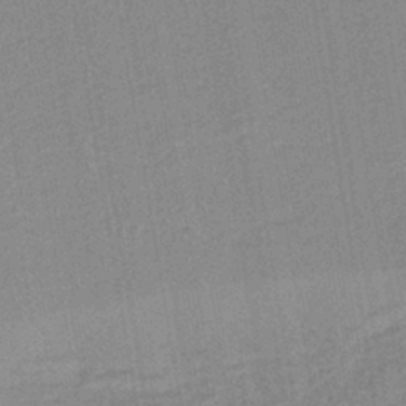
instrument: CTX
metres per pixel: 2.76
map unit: lHb
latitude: -40.5763
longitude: 60.4818
